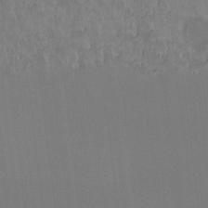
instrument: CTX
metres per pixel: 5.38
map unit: Hto
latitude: -10.9731
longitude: -38.2900
